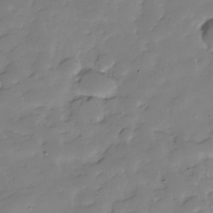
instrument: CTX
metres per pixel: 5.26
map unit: Hve
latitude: -28.8030
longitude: 91.5777
